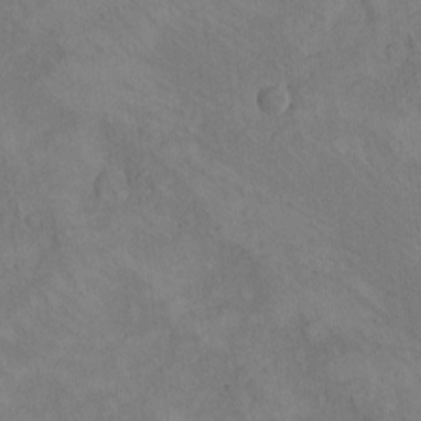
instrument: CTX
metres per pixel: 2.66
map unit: eHh
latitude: -8.2172
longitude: -69.3103
